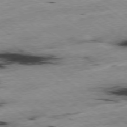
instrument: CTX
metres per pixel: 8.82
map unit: Hpe
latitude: -79.0486
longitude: -23.3859
